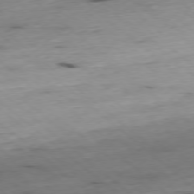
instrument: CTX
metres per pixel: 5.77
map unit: Ap
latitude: -78.0661
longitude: -89.5372
